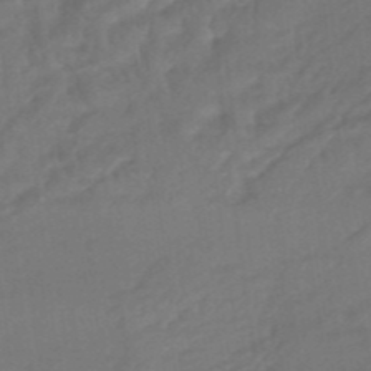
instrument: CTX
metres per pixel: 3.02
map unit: HNhu
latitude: -46.6329
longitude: 91.2376
